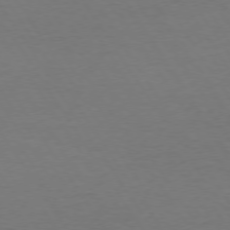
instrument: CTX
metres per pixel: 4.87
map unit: Hpe
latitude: 74.0444
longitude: -129.9150
